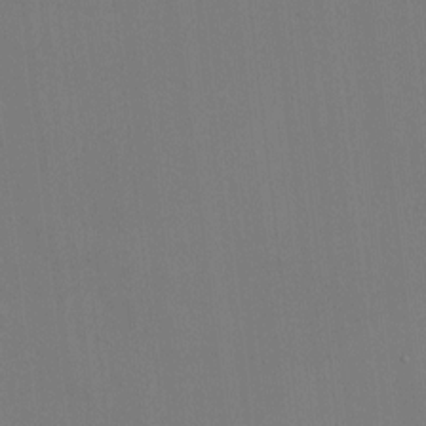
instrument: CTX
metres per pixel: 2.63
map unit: HNhu
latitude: 4.4412
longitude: 6.5573
